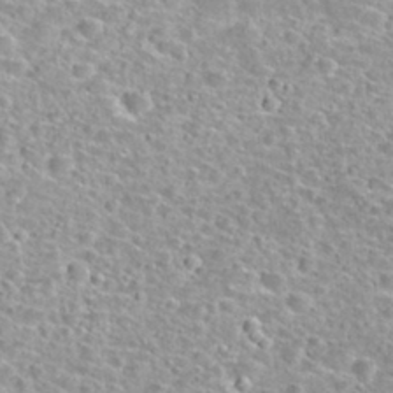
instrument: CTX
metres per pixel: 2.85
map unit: Nhu
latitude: 30.2145
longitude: -49.7261
